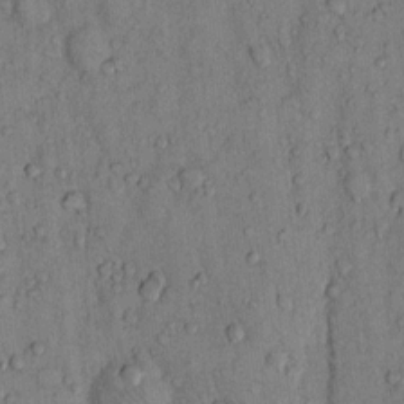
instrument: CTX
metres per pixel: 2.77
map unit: Hto
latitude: 13.1025
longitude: -58.3656
